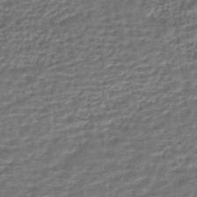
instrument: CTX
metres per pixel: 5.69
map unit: HNhu
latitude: -43.2375
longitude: 107.0487
